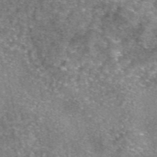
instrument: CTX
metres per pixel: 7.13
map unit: eAb
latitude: 45.9717
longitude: 103.4643
